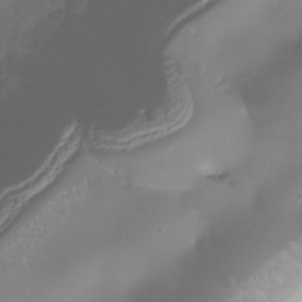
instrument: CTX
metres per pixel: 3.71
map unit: Nhe
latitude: -37.0864
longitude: -113.4993
